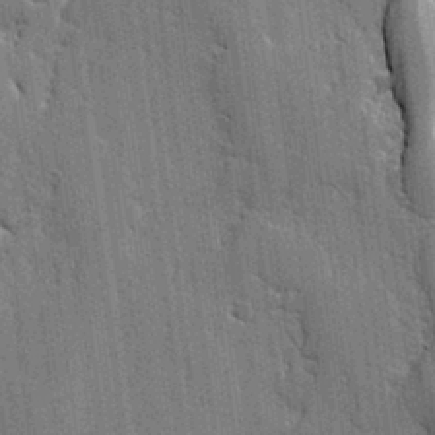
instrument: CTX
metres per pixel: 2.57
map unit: lAvf
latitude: -1.0676
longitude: -107.8394
